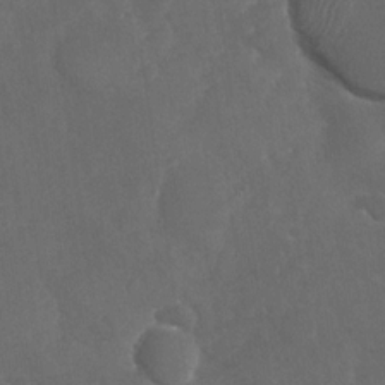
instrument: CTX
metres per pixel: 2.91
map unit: Nhu
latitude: -29.2943
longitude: -62.1767
